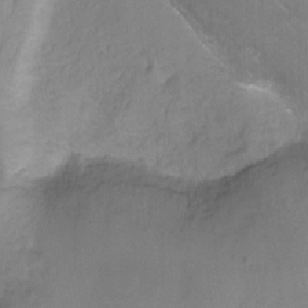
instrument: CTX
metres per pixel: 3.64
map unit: Hto
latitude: -13.3321
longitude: -42.8380
